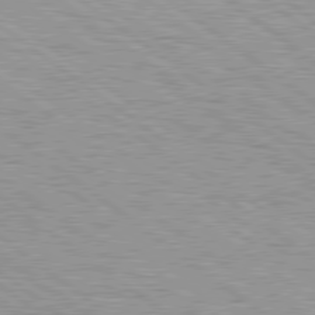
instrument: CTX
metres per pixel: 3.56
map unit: Hpe
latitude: 79.1403
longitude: -154.4790
